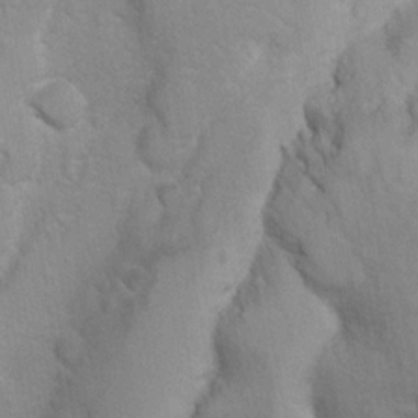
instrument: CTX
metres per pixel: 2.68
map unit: Ave
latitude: -11.0675
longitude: -120.8569
